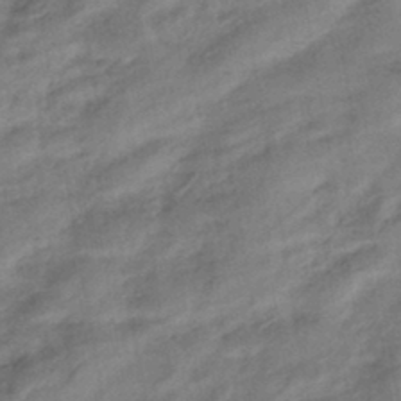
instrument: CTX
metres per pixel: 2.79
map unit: eHb
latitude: -42.3306
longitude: 83.2187
